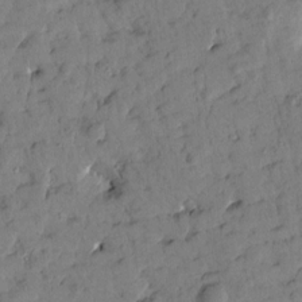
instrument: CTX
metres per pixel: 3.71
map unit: Htu
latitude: 1.6505
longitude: 178.1794
